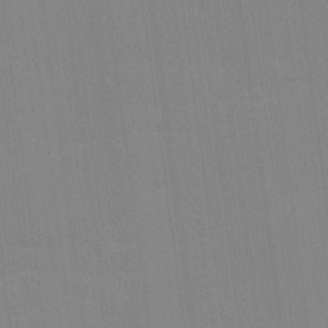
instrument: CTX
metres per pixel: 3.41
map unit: Ave
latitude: 16.1389
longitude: -138.3845
